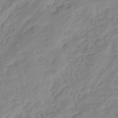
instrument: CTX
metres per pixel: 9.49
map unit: eHb
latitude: -44.3495
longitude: 85.0675
